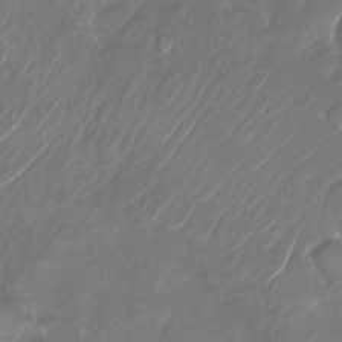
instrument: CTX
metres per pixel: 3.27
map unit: Nhu
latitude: -28.4440
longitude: -72.2145
